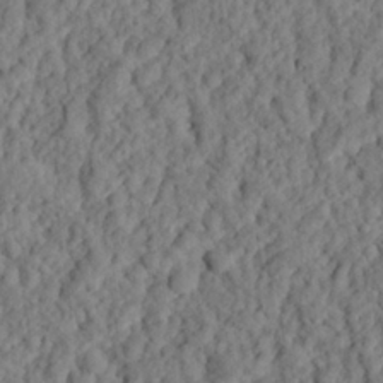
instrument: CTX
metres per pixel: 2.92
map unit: eHh
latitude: 26.1956
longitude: -78.7624
